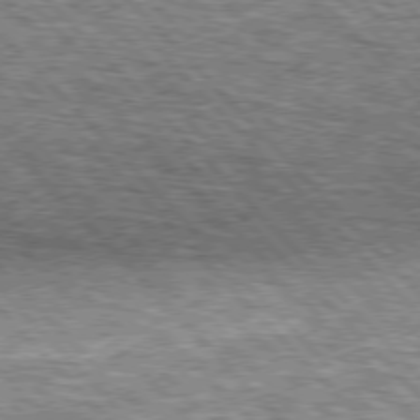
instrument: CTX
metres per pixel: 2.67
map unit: lApd
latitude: 76.3089
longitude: -75.5371
